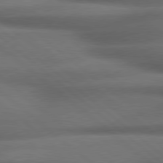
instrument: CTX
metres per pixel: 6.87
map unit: lApd
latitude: 79.1214
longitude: -117.7072
